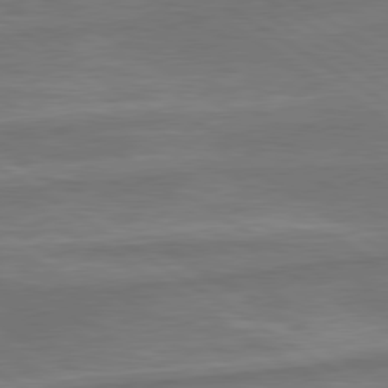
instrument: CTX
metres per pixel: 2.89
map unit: lApd
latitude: 79.8395
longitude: -172.3278
